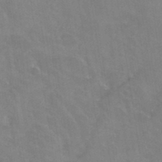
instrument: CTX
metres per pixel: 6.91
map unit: Hto
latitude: 37.0837
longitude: -46.3468
